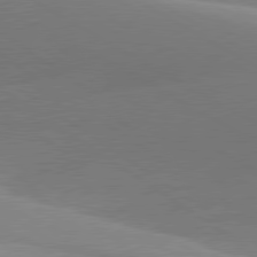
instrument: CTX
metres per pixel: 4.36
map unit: lApd
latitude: 79.9906
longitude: -94.2145
